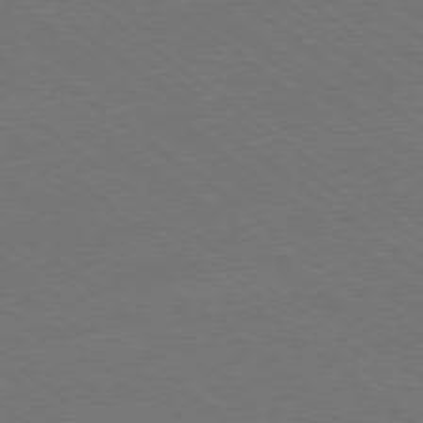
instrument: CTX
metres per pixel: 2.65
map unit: Ap
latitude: -78.9730
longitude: -55.9150
